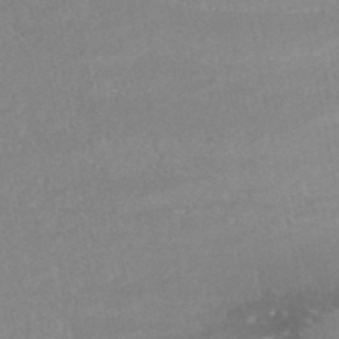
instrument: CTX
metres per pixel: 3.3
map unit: HNhu
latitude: -47.0675
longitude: 98.1039
